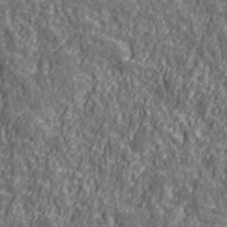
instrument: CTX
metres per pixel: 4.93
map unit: eHh
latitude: 42.5357
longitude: -91.5371
